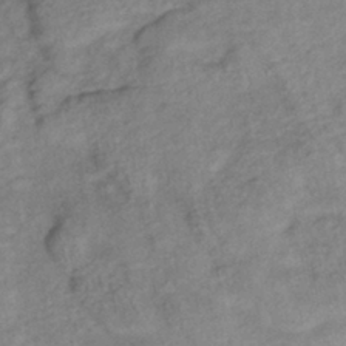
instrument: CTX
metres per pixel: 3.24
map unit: lHb
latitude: -41.3887
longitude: 77.8800
